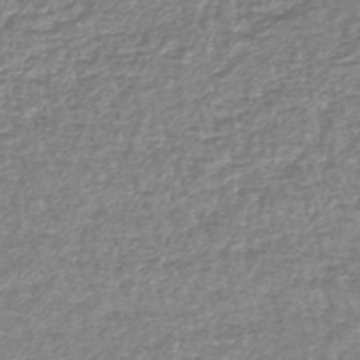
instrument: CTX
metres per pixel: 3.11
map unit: lHb
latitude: -42.0283
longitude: 70.7841
